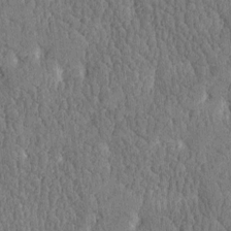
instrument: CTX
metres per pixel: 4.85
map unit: Htu
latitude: -4.2928
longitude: 175.9178
